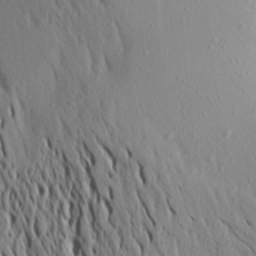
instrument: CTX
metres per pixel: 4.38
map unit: Aa
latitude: 18.5356
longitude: -148.3467
